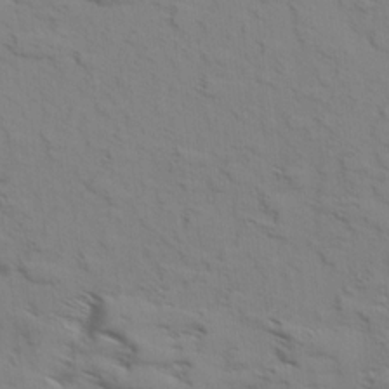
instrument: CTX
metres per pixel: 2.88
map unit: Aa
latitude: 9.3482
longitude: -140.8569
